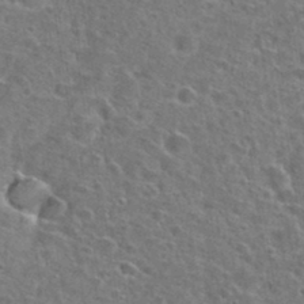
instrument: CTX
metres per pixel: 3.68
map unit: Hto
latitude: 24.3089
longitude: -47.2348
